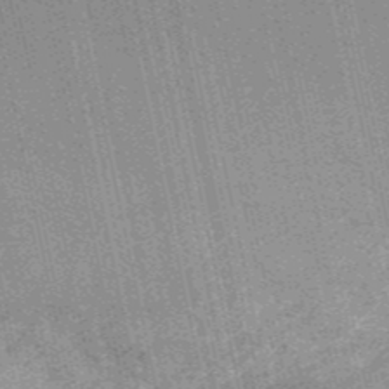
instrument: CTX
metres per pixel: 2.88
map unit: HNb
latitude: -53.3131
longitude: -38.0444
